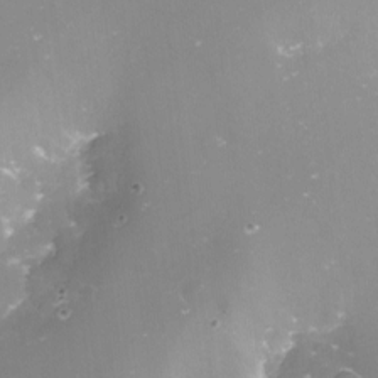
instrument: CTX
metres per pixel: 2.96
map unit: Nve
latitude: -17.8423
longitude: -58.8191
